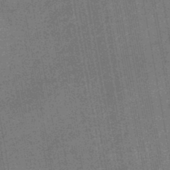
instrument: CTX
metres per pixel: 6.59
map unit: lHb
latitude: -44.6141
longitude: 70.5385
